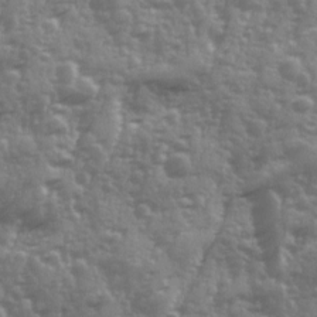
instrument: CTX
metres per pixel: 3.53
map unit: Ave
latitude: 12.4223
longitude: -103.6127
